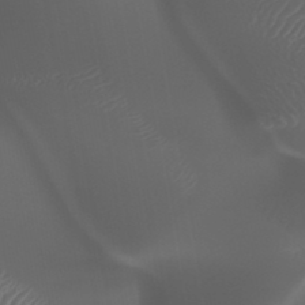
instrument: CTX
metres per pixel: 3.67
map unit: HNhu
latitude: -47.3509
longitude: 30.9164
